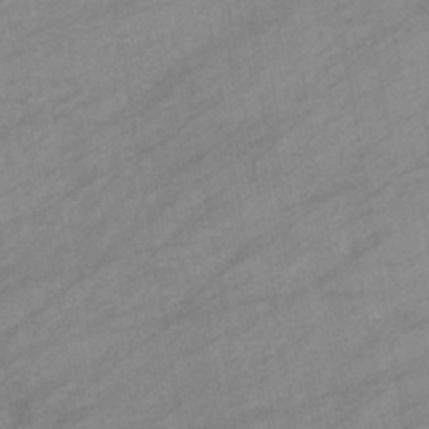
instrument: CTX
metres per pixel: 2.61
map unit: eHb
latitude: -39.5777
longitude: 82.1417
